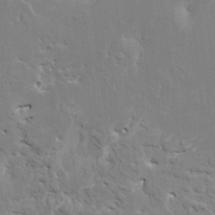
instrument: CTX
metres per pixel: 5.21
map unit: HNhu
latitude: 8.1956
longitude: -4.0822
